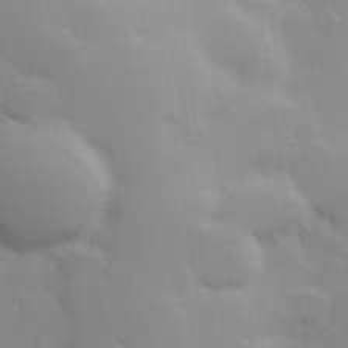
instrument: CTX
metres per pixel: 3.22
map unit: Hve
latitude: 30.6491
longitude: 150.4251
